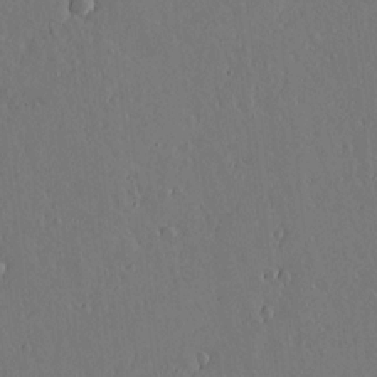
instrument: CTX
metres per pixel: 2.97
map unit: lAvf
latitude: 15.5938
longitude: -126.3278
